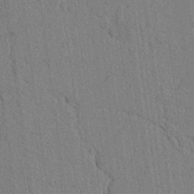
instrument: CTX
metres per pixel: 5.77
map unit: lAvf
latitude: 7.1025
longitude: 164.5385
